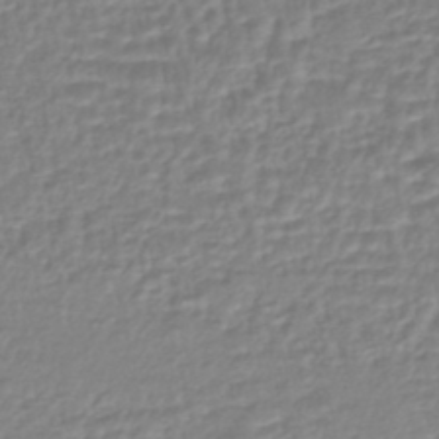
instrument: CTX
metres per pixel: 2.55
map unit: HNhu
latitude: -44.1795
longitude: 104.8975
